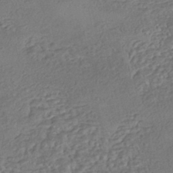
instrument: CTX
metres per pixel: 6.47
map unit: eHh
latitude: -42.9163
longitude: 122.8975
